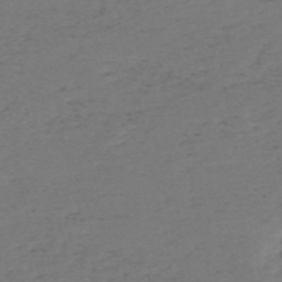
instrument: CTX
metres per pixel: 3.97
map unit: HNb
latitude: -55.8423
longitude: -44.1200
